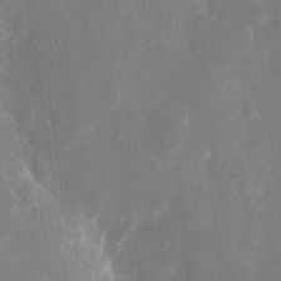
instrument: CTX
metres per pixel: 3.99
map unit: eHh
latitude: 8.5735
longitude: -70.6868
